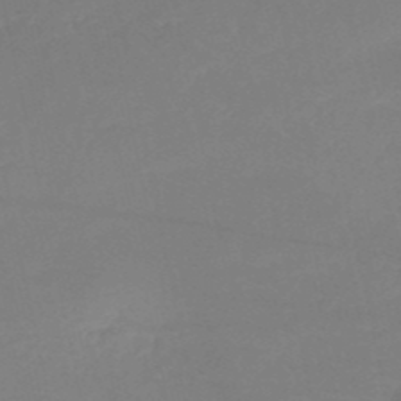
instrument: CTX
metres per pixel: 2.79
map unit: HNb
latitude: -50.1984
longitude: -43.3671
